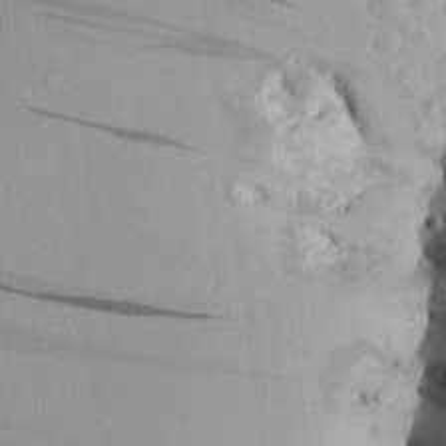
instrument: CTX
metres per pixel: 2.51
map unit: Aa
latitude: 22.4979
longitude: -148.1956
